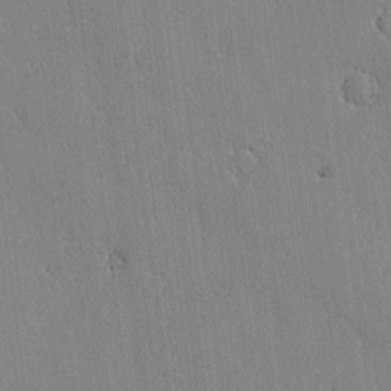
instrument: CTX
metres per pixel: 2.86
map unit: lAvf
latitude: -1.3699
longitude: -108.9702
